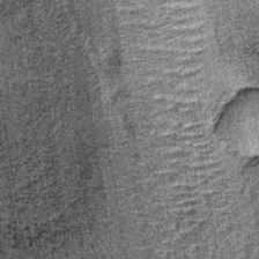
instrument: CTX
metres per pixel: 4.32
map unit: lHb
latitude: -38.1417
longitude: 67.6911
